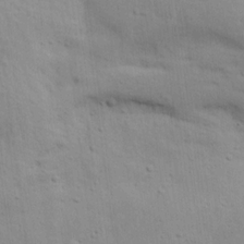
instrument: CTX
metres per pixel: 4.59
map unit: Ave
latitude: 17.2915
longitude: -138.8947
